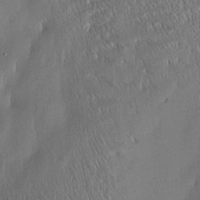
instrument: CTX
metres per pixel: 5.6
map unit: Htu
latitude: -4.8786
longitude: 174.6707
